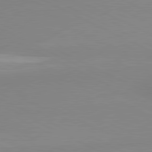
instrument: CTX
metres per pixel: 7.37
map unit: lApd
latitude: 80.9892
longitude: 178.8219
